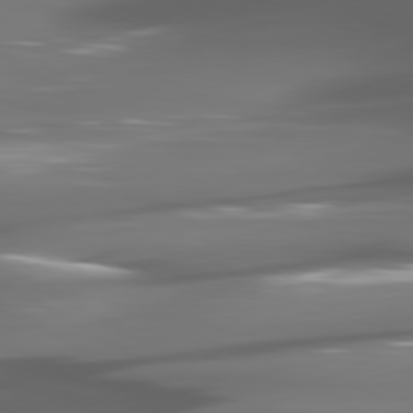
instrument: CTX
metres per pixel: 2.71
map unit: lApd
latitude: 80.5546
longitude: -144.2144
